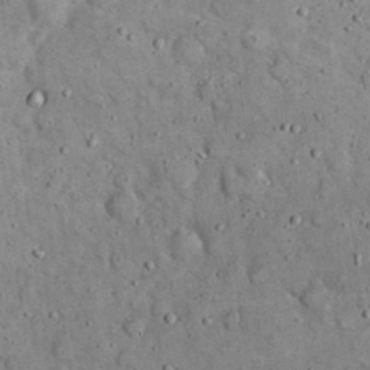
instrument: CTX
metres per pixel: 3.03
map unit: eHh
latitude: 19.9528
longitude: -61.2348
